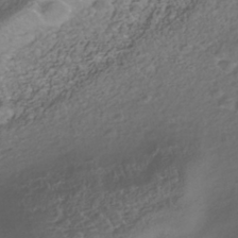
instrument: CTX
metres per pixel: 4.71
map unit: Nhe
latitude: -40.9919
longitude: -100.5357
